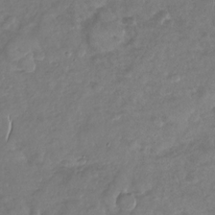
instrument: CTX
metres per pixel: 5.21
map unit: Nhu
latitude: -30.5196
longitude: -60.8380
